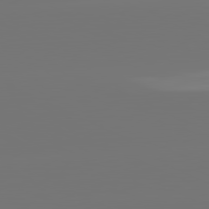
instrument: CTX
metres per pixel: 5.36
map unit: lApd
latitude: 81.4426
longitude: -148.1767
